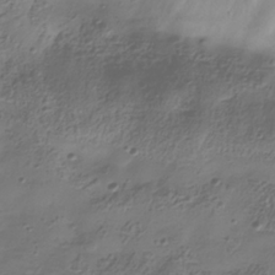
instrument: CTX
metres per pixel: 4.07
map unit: Hve
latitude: -34.0094
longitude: 90.6519
